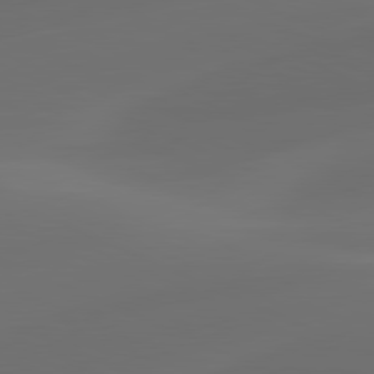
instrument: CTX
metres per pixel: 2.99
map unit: lApd
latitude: 80.7624
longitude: -82.9891
